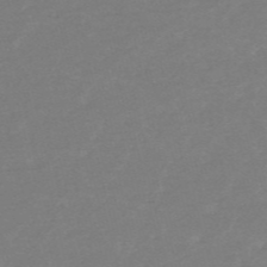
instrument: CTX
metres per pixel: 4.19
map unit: HNb
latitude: -55.1809
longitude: -40.5923
